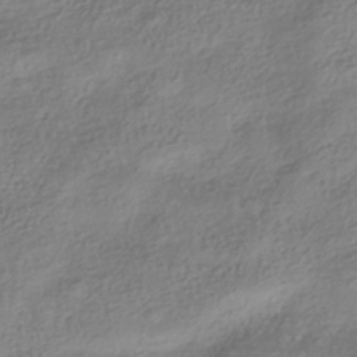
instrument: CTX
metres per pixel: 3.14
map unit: HNhu
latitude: -40.3117
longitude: 97.6722
